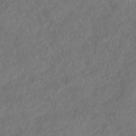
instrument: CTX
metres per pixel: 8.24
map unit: HNhu
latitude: -42.1038
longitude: 106.8030
